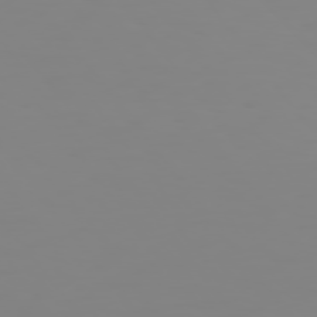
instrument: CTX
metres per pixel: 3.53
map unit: Hpe
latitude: 74.8002
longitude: -126.9892
